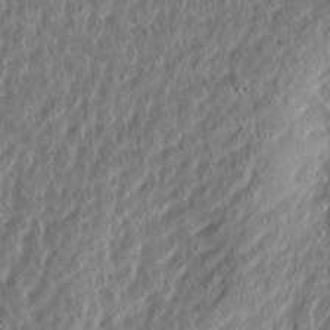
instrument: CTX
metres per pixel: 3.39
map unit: Htu
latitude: -3.0108
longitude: 167.2376
